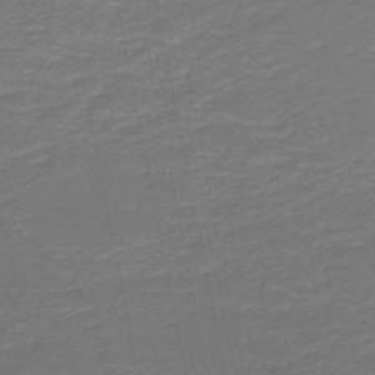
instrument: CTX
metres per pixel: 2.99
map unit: HNb
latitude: -50.5574
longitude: -48.0822
